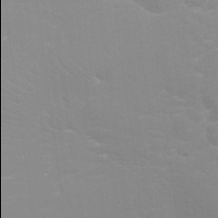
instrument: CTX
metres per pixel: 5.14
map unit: Nhu
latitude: 25.1403
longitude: -53.9906
